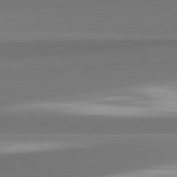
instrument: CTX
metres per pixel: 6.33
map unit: lApd
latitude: 82.3089
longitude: 150.7652
